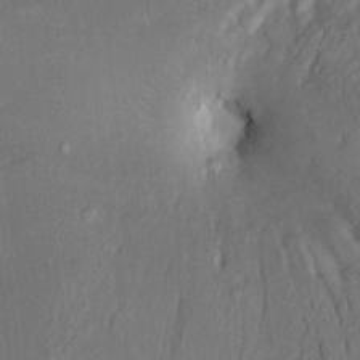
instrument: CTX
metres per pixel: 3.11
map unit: HNhu
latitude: 4.7435
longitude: 13.0109
